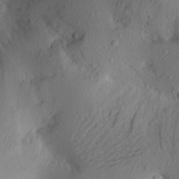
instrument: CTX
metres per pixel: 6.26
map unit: Aa
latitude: 21.2726
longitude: -145.0080
